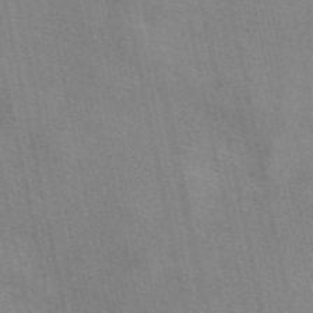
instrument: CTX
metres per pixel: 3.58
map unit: eAb
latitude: 50.5167
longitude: 112.0094
